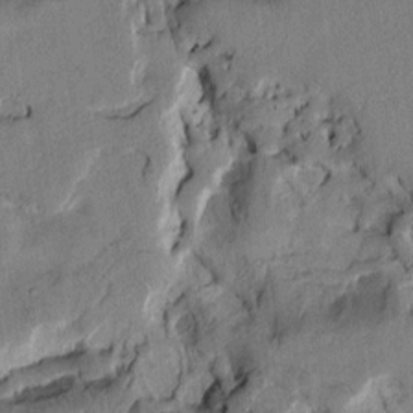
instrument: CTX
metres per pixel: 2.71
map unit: Htu
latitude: 3.4804
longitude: 179.0486
